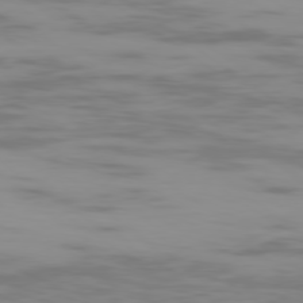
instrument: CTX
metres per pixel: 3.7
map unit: Ap
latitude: -79.2754
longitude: -103.3481
